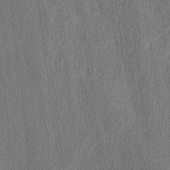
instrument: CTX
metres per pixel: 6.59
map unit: lAvf
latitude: -7.6155
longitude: -114.0822
